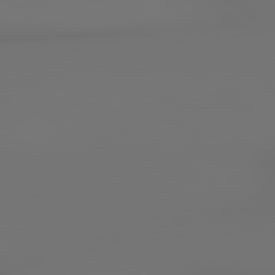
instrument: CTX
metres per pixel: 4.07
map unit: lApd
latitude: 79.3293
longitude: 177.9556
